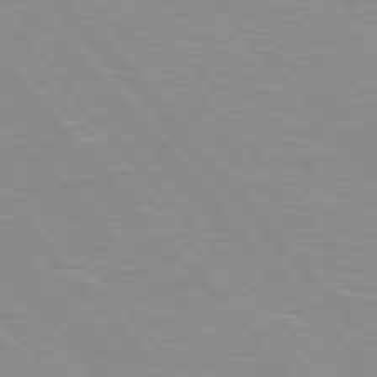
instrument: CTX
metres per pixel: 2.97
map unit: Hpe
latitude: 76.0822
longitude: -126.2334
